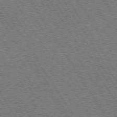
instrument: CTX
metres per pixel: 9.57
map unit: Hpe
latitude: 73.3482
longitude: -123.8205
